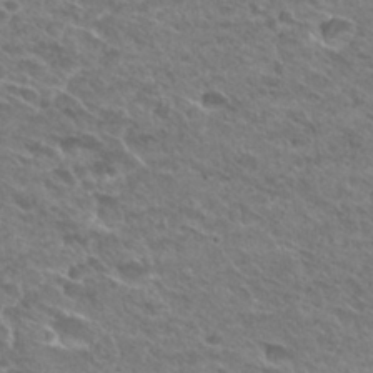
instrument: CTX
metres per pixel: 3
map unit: Hto
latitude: 28.7057
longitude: -38.9703
